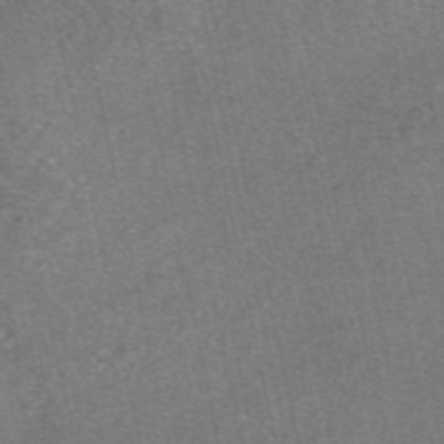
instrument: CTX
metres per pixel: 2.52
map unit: eAb
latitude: 47.4049
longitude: 104.8597
